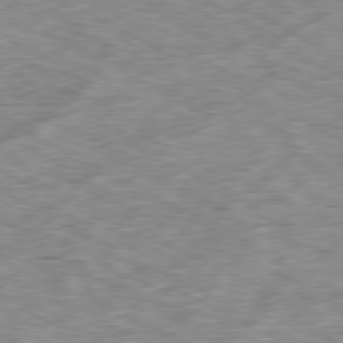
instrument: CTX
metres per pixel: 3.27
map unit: Ap
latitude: -80.4818
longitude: -72.7625
